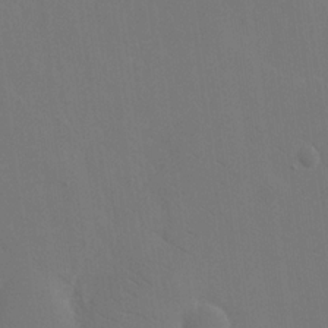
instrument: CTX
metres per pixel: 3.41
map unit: eHh
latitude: 19.1403
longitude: -67.3292
